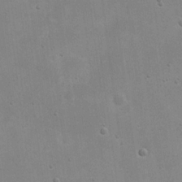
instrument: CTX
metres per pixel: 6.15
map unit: eHh
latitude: 20.8569
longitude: -69.7261
